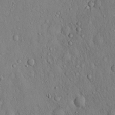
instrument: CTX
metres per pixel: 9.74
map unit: Hto
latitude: 17.3671
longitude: -58.4034
